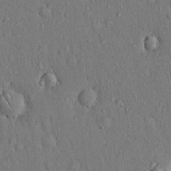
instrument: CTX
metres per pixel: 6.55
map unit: Hto
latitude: 13.7828
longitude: -58.3278
